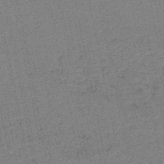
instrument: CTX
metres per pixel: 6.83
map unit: HNb
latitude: -48.7086
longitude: 59.0486
